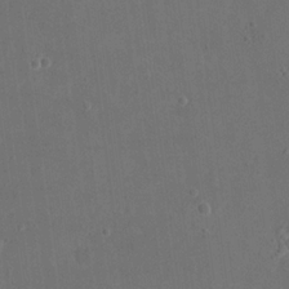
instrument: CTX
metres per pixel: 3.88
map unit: eHh
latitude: 19.6316
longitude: -65.8961
